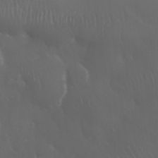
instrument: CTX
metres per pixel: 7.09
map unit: Nhu
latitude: 28.4979
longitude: -66.7813
